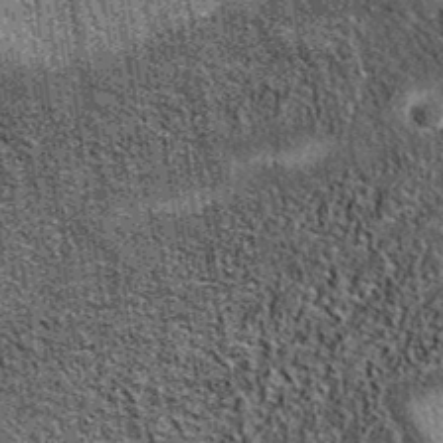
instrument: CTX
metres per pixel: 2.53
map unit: eAb
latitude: 37.2159
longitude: 107.9556
